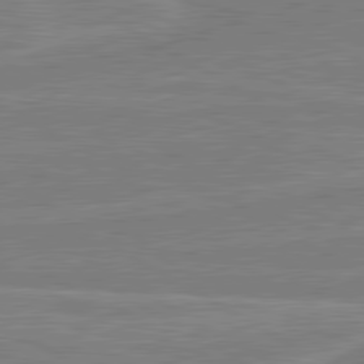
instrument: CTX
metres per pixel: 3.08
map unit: lApd
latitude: 80.5357
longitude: 169.0297
